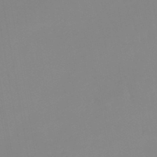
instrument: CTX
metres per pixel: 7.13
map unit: lHb
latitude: -48.2551
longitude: 76.2173
